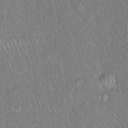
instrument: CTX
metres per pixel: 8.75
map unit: Hto
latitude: 18.3089
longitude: -52.4412
